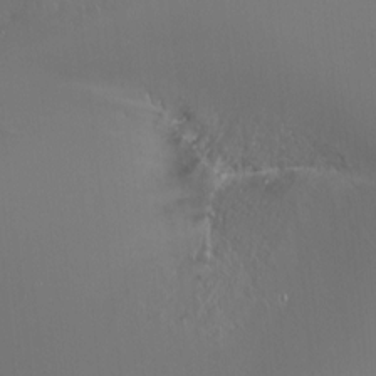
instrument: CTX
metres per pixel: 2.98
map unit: Nhu
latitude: -6.1605
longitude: -91.0081
